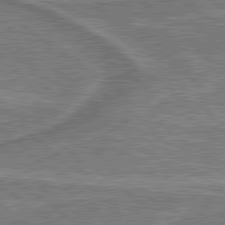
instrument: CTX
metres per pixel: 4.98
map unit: lApd
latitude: 79.5560
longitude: 174.7085
